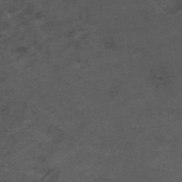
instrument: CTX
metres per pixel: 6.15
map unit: Nhu
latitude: 26.1011
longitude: -53.5938
